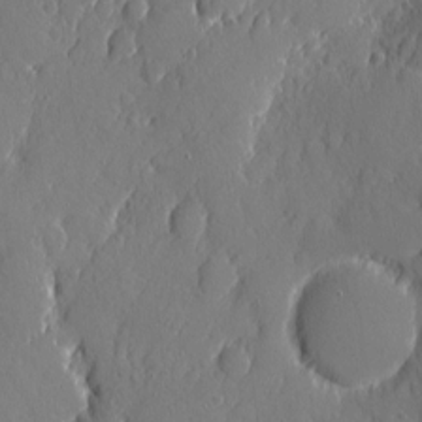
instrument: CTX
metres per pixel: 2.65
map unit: eHh
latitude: 5.8205
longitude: -75.2726
